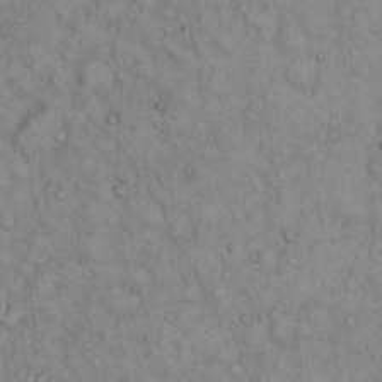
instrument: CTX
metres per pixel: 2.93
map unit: Hto
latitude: 13.4804
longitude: -57.8772
